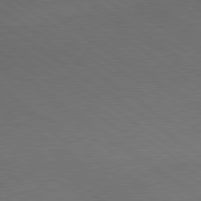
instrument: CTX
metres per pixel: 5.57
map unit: lApd
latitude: 79.4805
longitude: -177.4993
